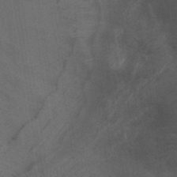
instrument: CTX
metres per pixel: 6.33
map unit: ANa
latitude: 39.1403
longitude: 29.5588
